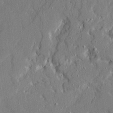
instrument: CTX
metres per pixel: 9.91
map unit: Ave
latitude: 20.8758
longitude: -128.9136
